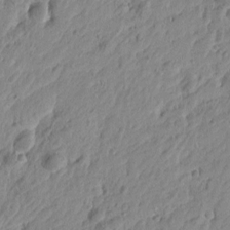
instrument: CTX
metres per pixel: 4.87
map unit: Htu
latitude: -4.3495
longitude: -179.7639
